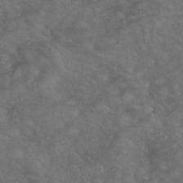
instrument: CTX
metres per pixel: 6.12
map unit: ANa
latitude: -39.1431
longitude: 97.1998
